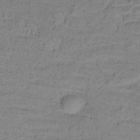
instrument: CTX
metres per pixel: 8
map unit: lHb
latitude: -32.5952
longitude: 65.6722
